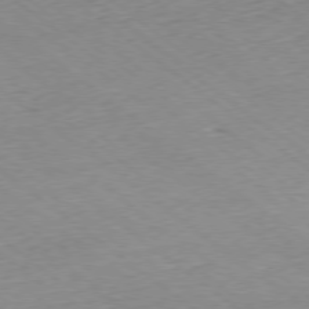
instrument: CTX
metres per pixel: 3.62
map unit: Hpe
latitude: -78.8219
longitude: 10.5574
